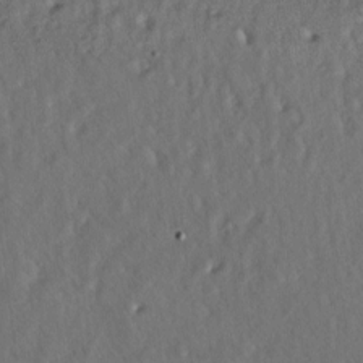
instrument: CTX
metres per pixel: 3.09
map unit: lAa
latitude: -5.8989
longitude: -124.7813
